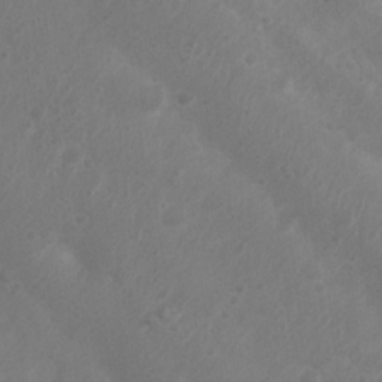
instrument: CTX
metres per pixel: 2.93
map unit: Nhu
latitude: 5.9339
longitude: -19.1970
